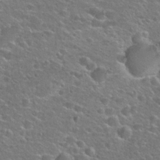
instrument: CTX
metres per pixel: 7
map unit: Hto
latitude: 25.7260
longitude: -49.9150
